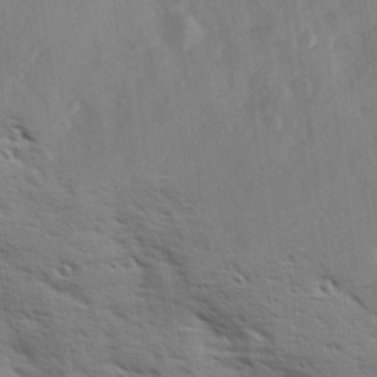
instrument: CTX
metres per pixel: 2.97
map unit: Ave
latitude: 10.4979
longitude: -102.5357
